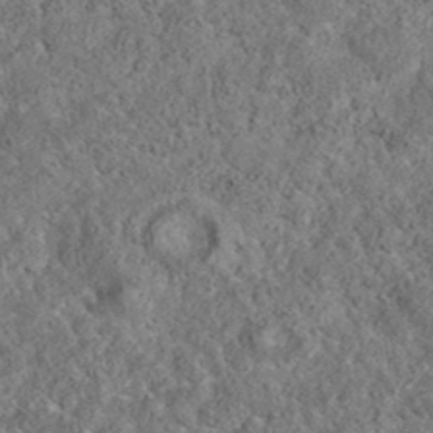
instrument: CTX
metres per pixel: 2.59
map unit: eAb
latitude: 35.8772
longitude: 116.0849
